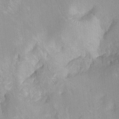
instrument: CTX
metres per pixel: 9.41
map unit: Hto
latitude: 6.7624
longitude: -36.1767
